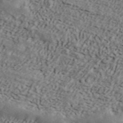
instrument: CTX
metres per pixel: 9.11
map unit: ANa
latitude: 43.4049
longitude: 47.5588
